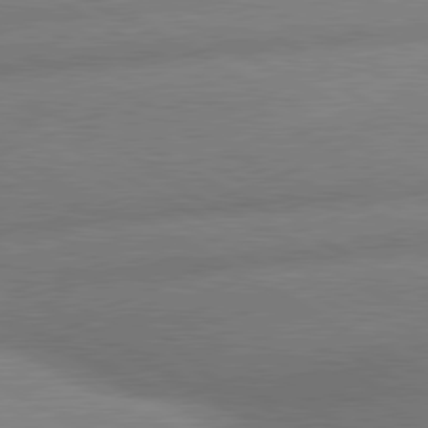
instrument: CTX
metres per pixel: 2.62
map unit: lApd
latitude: 80.3656
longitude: -163.8017
